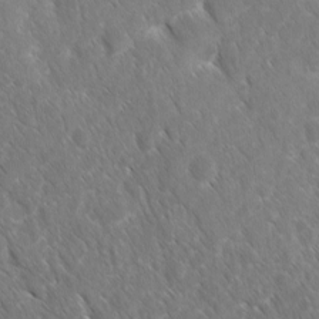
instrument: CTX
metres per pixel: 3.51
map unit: Ave
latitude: -10.8408
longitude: -119.4426
